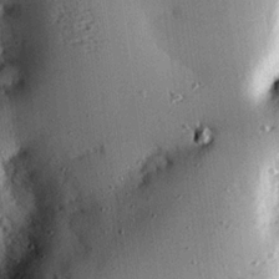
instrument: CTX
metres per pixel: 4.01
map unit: eHh
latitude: 22.7813
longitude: -89.6883
